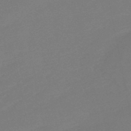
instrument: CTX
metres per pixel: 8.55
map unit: lHb
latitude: -49.0487
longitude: 82.7463
